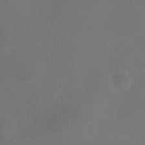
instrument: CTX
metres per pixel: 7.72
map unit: HNhu
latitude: 10.4979
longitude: 10.9353
